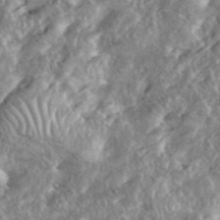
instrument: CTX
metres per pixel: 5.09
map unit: eHh
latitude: 38.6112
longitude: -56.7813
